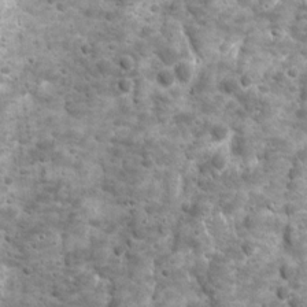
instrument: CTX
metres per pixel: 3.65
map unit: Ave
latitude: 16.5168
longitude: -133.8394
